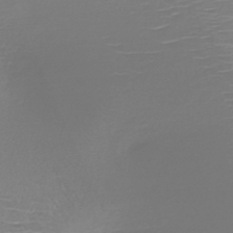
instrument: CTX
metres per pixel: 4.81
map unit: HNb
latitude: -46.4818
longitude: -42.0444
